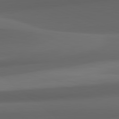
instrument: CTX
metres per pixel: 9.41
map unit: lApd
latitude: 82.3089
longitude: 142.9730
